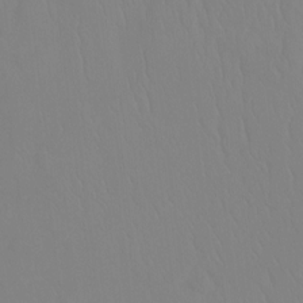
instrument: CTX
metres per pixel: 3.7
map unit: Ht
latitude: -9.1998
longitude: -34.9324
